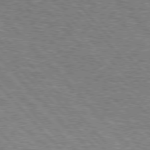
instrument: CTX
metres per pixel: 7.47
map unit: lApd
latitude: 76.2900
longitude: -75.2159
